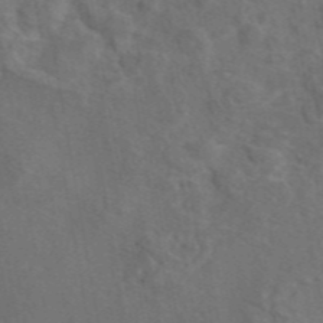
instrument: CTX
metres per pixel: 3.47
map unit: eAb
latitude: 46.5168
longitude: 109.0864
